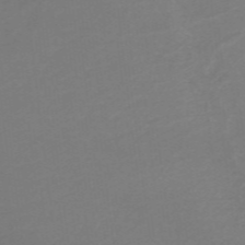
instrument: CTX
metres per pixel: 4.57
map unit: HNb
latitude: -49.6344
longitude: -45.5938
